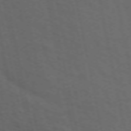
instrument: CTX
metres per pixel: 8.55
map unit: ANa
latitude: 49.9339
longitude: -74.7813
